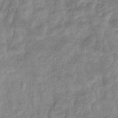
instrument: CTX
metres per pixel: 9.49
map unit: eHb
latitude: -36.7463
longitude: 75.7100
